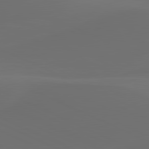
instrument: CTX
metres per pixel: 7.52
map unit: lApd
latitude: 80.6490
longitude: -82.4034
